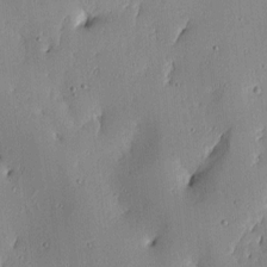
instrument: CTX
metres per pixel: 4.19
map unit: lAa
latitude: 6.5924
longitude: -113.9339
